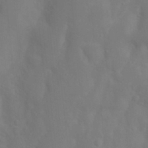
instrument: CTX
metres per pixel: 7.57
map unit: Nhu
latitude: 18.6868
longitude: -73.2915
